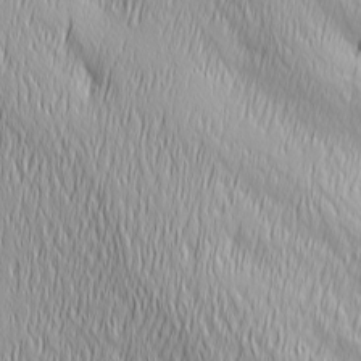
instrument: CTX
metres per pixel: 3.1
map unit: Ave
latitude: 2.7813
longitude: -113.4426
